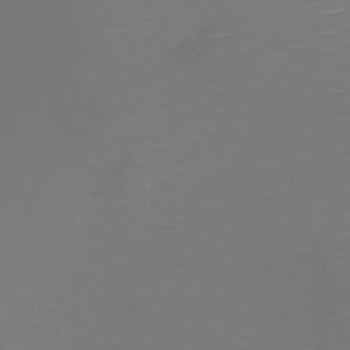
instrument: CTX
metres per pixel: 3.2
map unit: HNb
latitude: -46.6329
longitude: -42.1011
